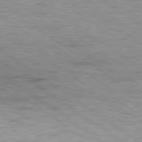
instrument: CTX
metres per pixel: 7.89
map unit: Hpe
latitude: 79.3482
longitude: -155.0458
